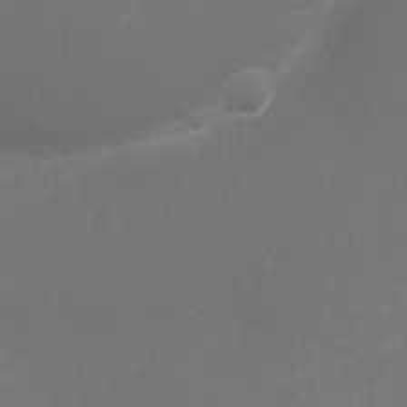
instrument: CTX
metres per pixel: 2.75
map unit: Nhu
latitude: -11.9178
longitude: -34.6679
